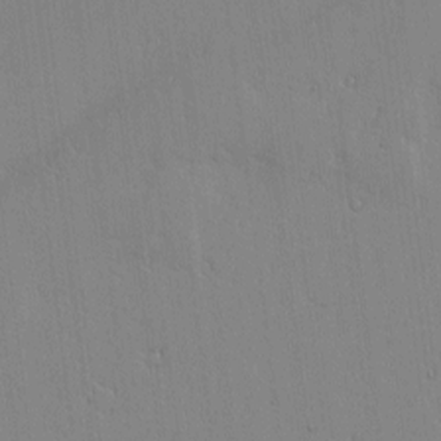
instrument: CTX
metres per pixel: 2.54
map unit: lAvf
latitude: -1.3132
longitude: -106.0633
